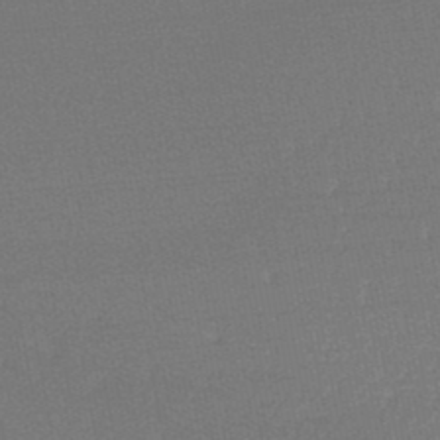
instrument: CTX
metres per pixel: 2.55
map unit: lHb
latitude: -48.3307
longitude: 62.9541
